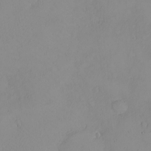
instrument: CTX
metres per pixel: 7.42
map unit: eHh
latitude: -8.0472
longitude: -69.6505
